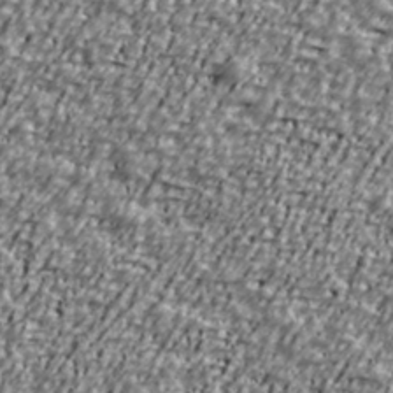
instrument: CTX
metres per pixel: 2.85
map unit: Ave
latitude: 40.8002
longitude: -111.9906
